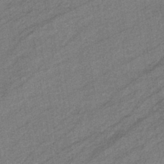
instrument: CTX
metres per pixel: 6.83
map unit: eHb
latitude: -40.1983
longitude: 82.0283
